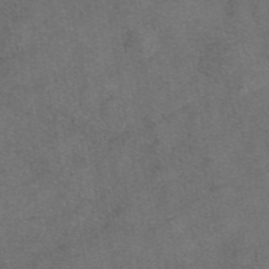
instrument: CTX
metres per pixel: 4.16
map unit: eAb
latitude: 47.1404
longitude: 109.2565
